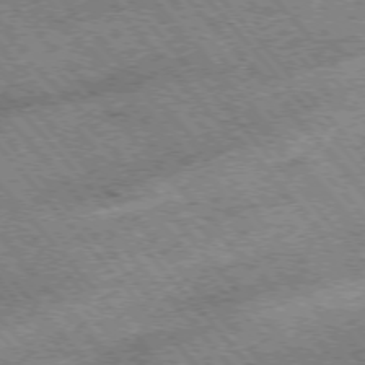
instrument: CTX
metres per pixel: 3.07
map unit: Hpe
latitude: -75.8045
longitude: -17.6316
